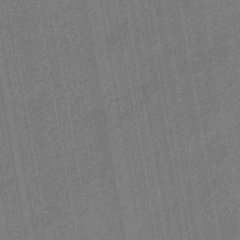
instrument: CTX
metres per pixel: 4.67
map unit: HNhu
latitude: -44.8597
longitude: 91.1054
